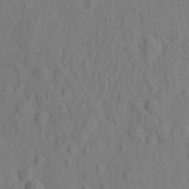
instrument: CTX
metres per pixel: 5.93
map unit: eHh
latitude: -2.2172
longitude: 18.9164
